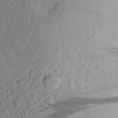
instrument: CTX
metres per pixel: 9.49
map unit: Aa
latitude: 24.1766
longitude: -148.1011
